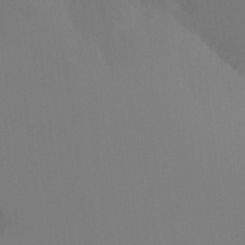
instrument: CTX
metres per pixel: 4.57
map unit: Ht
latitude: -16.4251
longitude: -48.2145
